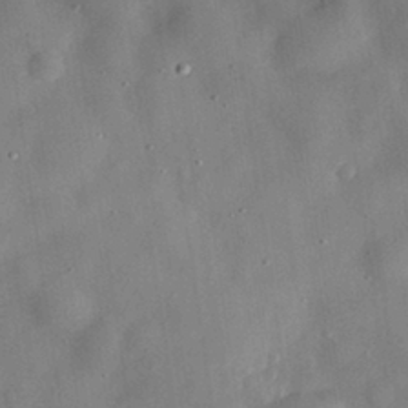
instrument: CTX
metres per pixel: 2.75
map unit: eHh
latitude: 29.9150
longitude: -72.5924
